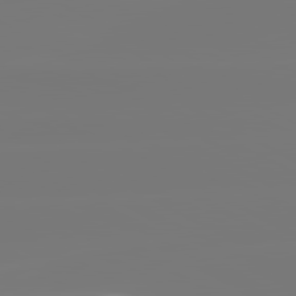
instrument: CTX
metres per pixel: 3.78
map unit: lApd
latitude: 81.8016
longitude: -135.3292
